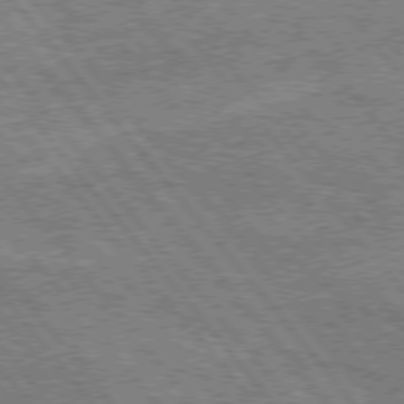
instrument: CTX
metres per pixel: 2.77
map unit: Hpe
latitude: 75.0458
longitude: -150.3656
